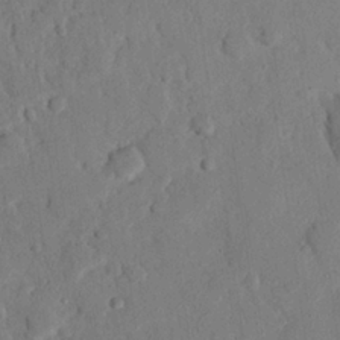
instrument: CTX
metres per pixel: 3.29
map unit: eHh
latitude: 25.8394
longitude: -79.4994
